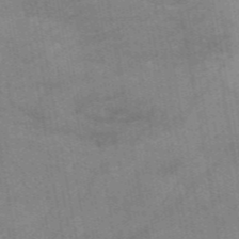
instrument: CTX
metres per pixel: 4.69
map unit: HNb
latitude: -55.8234
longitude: -40.0633
